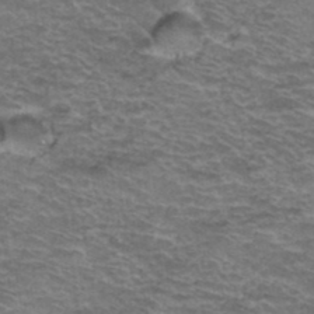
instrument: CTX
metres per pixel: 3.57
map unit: Hto
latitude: 37.8017
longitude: -43.6127
